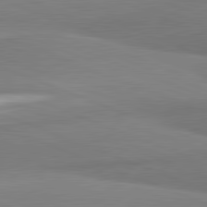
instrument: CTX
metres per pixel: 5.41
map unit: lApd
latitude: 81.8583
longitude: 164.3118
